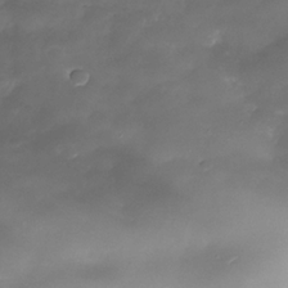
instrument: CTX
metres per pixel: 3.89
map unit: Nhe
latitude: -34.8786
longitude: -145.9339
